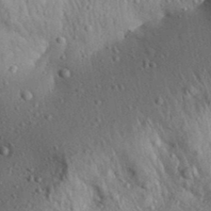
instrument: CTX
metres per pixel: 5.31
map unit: Aa
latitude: 31.4805
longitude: -134.5545
